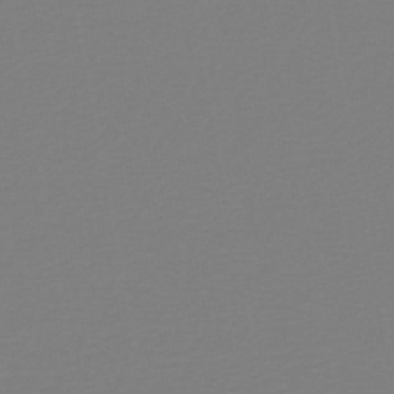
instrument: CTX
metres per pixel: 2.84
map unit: lHb
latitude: -46.3684
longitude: 72.3495
